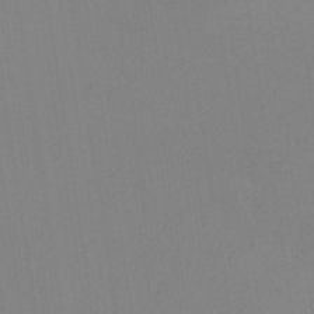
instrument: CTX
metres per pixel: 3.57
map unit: HNb
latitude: -34.9353
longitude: 56.8786
